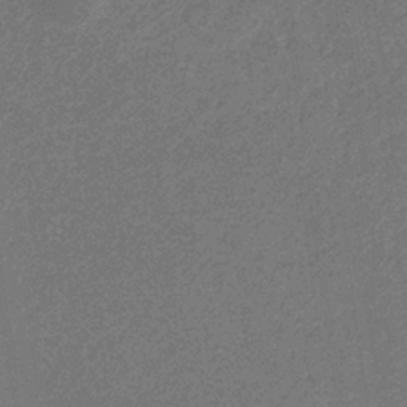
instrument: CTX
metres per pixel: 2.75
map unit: eHb
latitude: -32.0850
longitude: 68.9163
